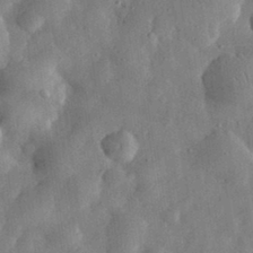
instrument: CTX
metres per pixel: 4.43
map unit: eHh
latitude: 32.8191
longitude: -75.5182
